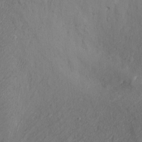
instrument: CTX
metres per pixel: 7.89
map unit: Aa
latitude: -11.4643
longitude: -68.6490
